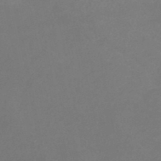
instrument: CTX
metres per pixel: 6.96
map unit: lHb
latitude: -37.9178
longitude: 73.1998
